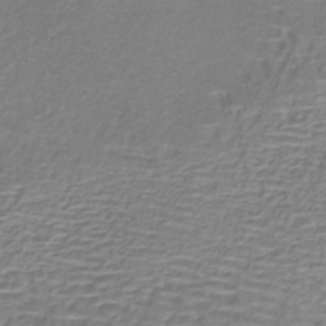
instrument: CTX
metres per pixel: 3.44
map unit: lHb
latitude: -40.8030
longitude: 59.2564
